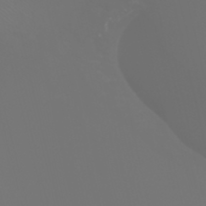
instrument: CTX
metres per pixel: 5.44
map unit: Htu
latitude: -6.3873
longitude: -70.8380
